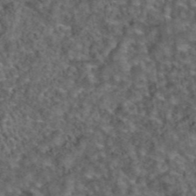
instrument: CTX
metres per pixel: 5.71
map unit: eAb
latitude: 43.9717
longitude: 107.0865
